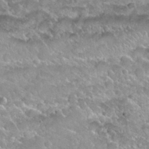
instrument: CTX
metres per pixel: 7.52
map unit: Nhu
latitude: 29.8961
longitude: -54.3278
